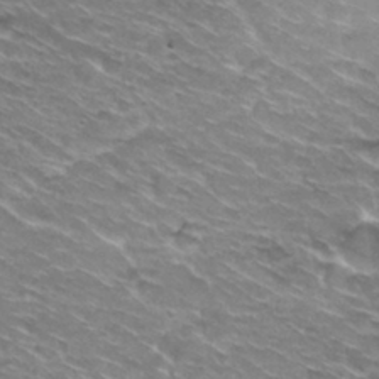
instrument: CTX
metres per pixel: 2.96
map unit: Hto
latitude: 29.8961
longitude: -42.7057
